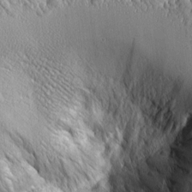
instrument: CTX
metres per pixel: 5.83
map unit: Aa
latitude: 8.8191
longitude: -129.4993
